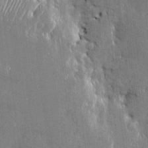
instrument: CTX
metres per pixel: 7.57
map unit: Htu
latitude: -6.5762
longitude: 175.7477
